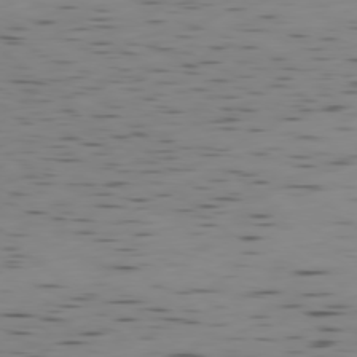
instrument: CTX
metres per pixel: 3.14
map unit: Ap
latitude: -79.1998
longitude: -63.0081
